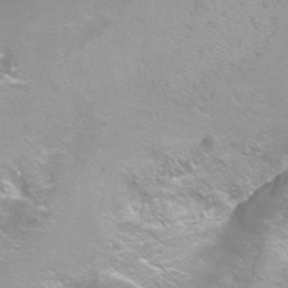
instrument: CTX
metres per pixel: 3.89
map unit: Ht
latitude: -6.5951
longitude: -32.8758
